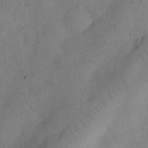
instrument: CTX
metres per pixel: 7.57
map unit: Nhu
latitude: 26.7624
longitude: -71.7638
